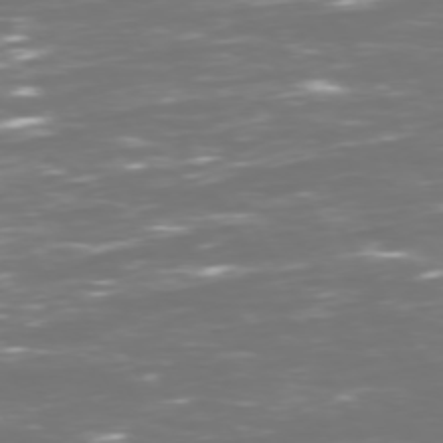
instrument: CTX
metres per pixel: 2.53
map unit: Hpe
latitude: 72.6680
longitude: -126.3278
